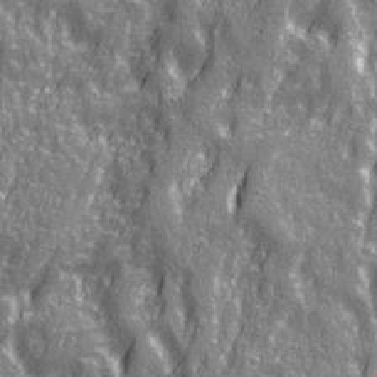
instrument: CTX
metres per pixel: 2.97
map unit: Ave
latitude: 21.3860
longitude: -133.0081
